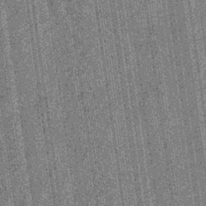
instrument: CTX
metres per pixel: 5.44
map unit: eHb
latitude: -40.4818
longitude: 82.2172
